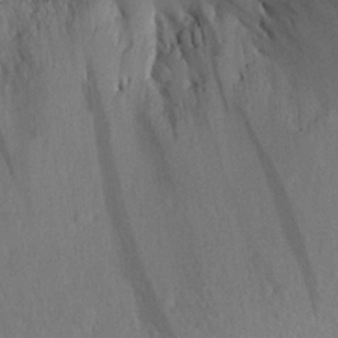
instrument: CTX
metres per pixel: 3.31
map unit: Aa
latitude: 28.6112
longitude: -145.0836
